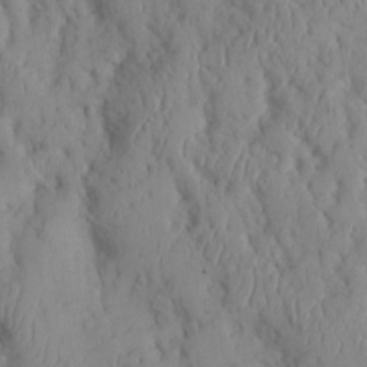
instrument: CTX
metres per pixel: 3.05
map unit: Htu
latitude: 2.2522
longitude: 148.2740
